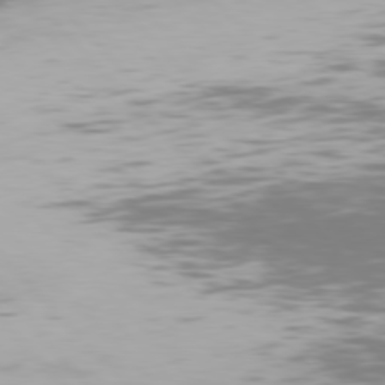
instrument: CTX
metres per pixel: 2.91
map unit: Hpe
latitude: 77.1781
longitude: -169.8772
